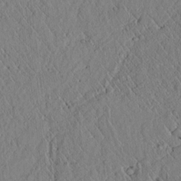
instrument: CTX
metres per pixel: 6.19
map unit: lAvf
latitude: 6.5735
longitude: 159.6910
